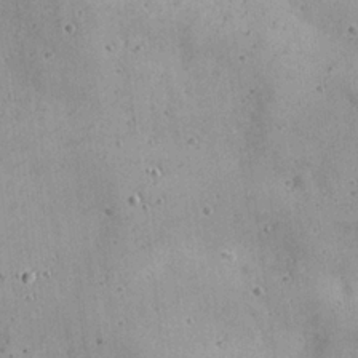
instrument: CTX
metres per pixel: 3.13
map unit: eHh
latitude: 22.2522
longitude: -68.3656
